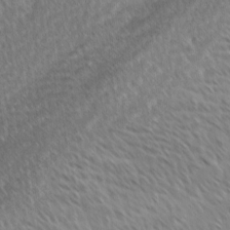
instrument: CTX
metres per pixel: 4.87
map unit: Ave
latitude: 8.8569
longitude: -106.3467
